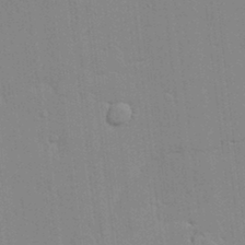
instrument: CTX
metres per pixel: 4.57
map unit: lAvf
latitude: 24.2144
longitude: -111.5938
